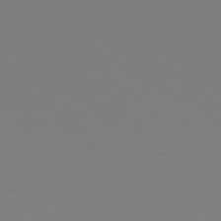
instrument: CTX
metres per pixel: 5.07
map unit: Hpe
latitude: 77.7071
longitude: -174.4034
